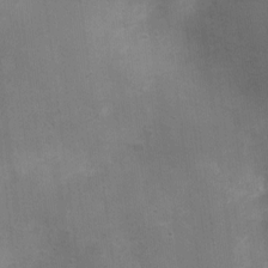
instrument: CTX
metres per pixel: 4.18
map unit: Nhu
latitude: 2.7057
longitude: -16.9891
